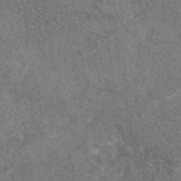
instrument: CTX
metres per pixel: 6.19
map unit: eAb
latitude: 49.7450
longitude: 115.8044
